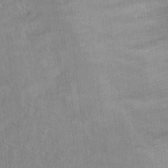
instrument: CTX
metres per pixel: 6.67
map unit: Hto
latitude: 15.0270
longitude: -40.0444
